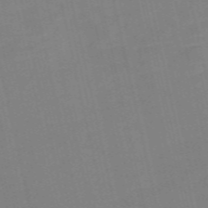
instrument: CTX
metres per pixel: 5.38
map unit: Nve
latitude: -58.0094
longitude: 50.4818
